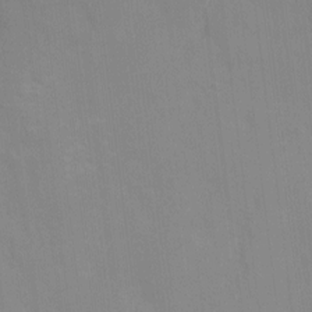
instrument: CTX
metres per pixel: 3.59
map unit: Ht
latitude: -10.4440
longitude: -45.9717
